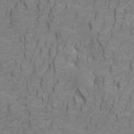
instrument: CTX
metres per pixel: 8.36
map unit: Htu
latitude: -5.4643
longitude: -72.3468
